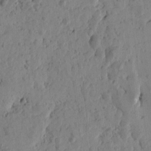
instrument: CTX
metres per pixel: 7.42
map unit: Htu
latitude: -0.6519
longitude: -177.8205
